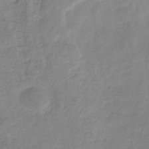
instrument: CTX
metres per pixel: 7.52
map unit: eHb
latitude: -36.4440
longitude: 74.8786
